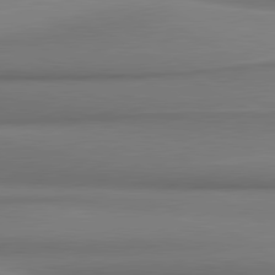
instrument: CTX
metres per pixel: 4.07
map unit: lApd
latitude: 80.8569
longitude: 178.8030
